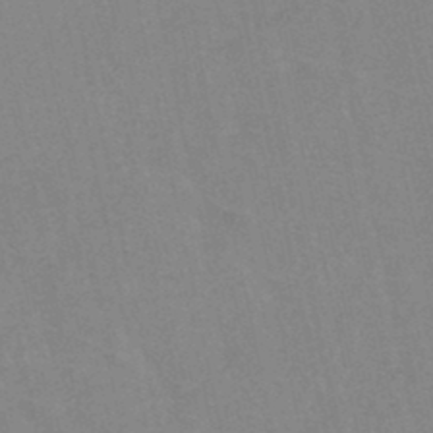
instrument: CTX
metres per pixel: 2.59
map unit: HNb
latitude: -45.3321
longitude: -41.7827
